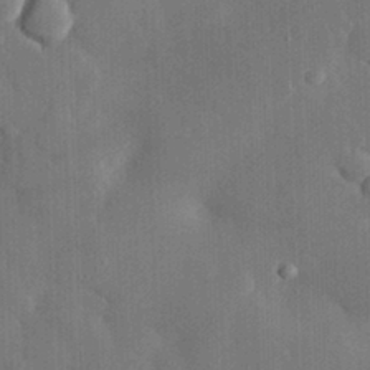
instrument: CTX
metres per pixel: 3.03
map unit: eHh
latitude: 29.6505
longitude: -80.2333
